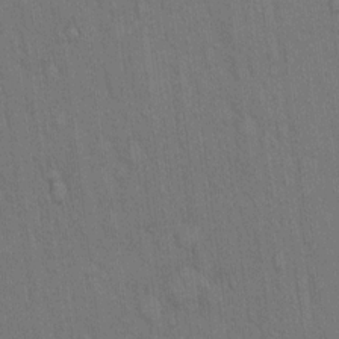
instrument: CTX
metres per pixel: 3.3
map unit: Hto
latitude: 14.6302
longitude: -61.1970
